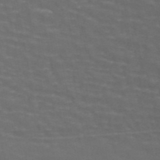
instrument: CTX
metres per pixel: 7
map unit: ANa
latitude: 44.3278
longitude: 29.6722
